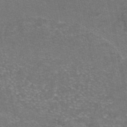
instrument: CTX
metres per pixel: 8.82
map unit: eAb
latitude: 46.9514
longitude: 105.4265
